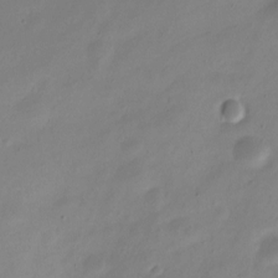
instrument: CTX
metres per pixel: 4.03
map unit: Nve
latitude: -22.1606
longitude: 105.7666
